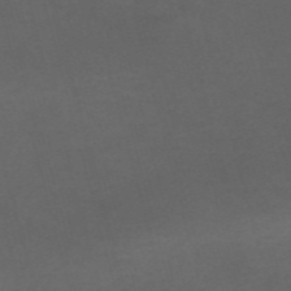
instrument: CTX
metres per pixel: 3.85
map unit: Nve
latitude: -58.7652
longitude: 59.2753
